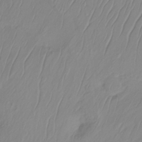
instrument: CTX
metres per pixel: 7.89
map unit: Ht
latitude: -14.5952
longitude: -53.3482
